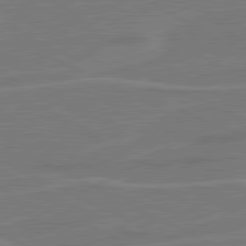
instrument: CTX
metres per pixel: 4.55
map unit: lApd
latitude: 81.0269
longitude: 120.9730
